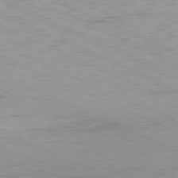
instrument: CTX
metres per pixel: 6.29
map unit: Ap
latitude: -81.5210
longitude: -62.3656
